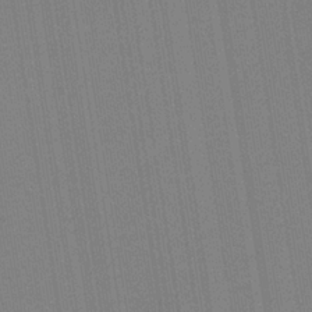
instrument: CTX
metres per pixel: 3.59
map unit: HNb
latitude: -35.2754
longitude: 54.8408
